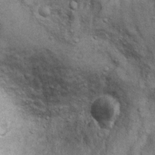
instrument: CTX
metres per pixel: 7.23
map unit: Ht
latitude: 9.5182
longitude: -36.9702
